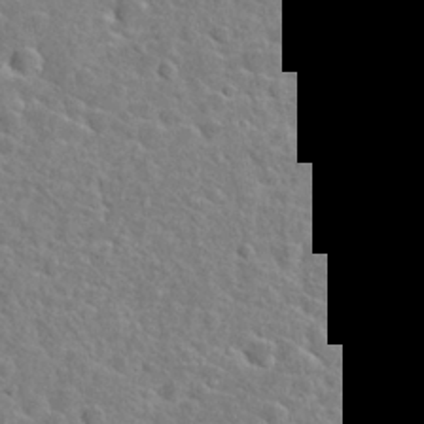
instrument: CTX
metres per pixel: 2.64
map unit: Hto
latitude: 24.9324
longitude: -47.6883
